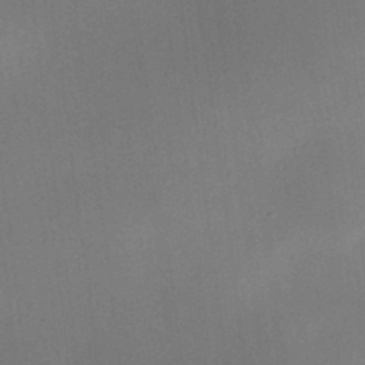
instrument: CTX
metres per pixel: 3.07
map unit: eHh
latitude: 25.5371
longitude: -70.2144
